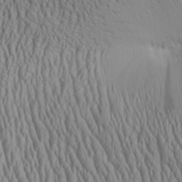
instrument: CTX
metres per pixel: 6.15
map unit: Aa
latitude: 25.4237
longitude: -135.8016
